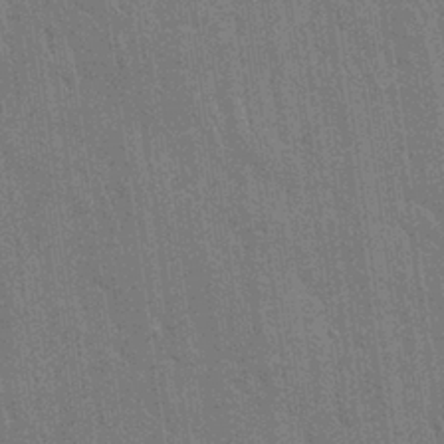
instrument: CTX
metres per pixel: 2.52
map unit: Nhu
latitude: 27.6694
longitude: -68.1011
